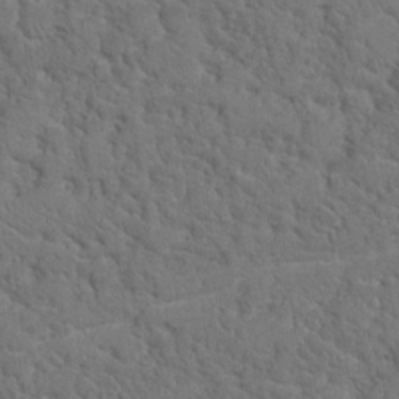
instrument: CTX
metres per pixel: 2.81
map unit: Hto
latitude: 19.1025
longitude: -34.9891
